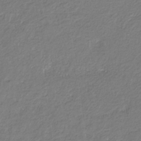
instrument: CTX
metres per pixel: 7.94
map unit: eHb
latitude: -30.5762
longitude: 67.2943
